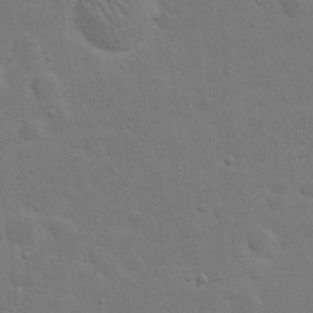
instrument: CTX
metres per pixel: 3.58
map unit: eHh
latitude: 20.1389
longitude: -62.4412
